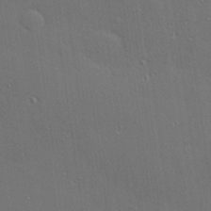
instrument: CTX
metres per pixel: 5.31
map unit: Hve
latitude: 27.5749
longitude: -90.6490
